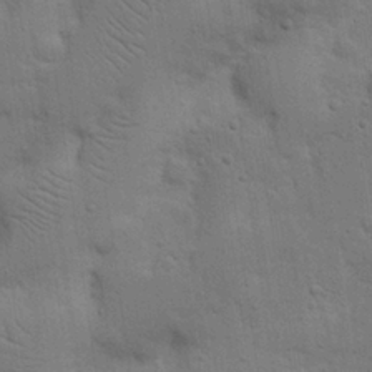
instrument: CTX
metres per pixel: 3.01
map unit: Nhu
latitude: 18.2144
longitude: -75.0458
